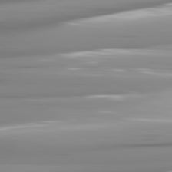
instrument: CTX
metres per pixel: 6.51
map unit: lApd
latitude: 81.8016
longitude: -141.3670
